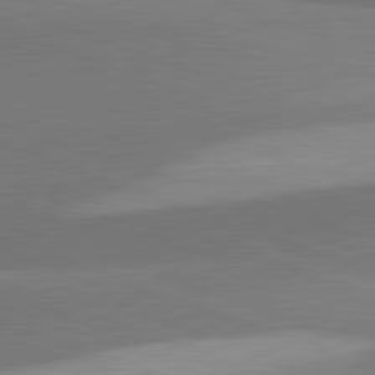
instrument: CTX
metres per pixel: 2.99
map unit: lApd
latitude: 82.1388
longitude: 136.2550
